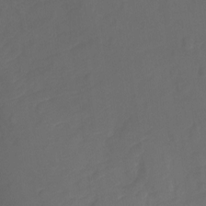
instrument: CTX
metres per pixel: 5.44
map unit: Ht
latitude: -10.3117
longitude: -35.5749
